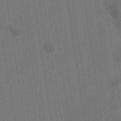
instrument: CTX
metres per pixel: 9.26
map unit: eHb
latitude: -34.3873
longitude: 73.8044
